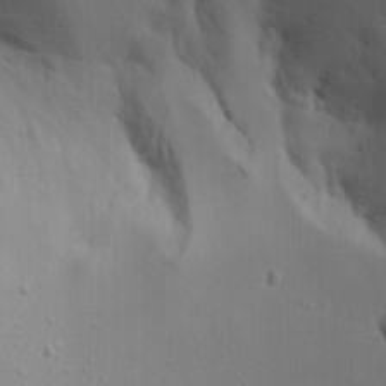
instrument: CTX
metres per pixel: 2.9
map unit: Aa
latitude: 19.0647
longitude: -125.9528
